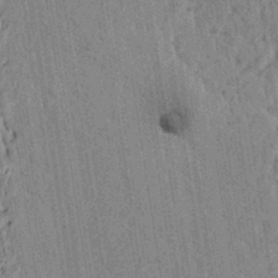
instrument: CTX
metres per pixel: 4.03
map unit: lAvf
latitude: 5.8772
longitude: 164.4062
